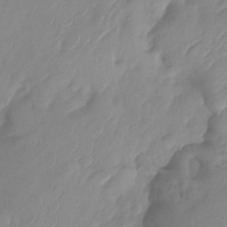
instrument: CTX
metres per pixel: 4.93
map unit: Ht
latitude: -14.4818
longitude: -50.9513
